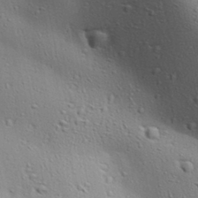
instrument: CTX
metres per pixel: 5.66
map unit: lAa
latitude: 18.3845
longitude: -138.4979
